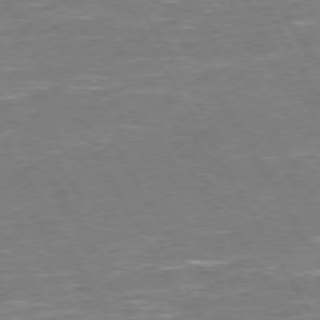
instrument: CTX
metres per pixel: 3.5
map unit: Hpe
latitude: 72.1956
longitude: -124.0822
